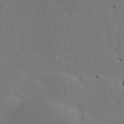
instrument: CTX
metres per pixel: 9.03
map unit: eHh
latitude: 22.1200
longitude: -68.8191
